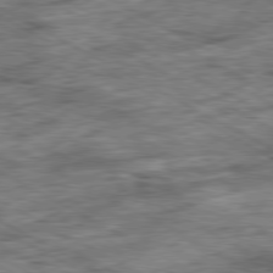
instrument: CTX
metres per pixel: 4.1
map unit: Ap
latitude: -80.8219
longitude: -89.6316
